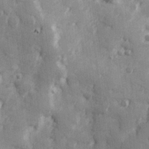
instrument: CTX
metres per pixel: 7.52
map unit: Hve
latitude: 25.6504
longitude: 147.0675
